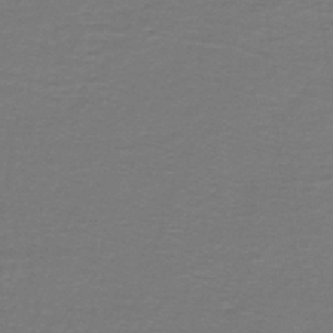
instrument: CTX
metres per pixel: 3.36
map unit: lHb
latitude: -42.9163
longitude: 56.7463
